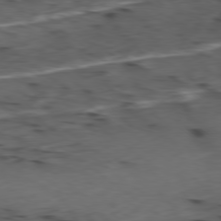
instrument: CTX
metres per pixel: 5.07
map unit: Ap
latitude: -79.6155
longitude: -59.2348
